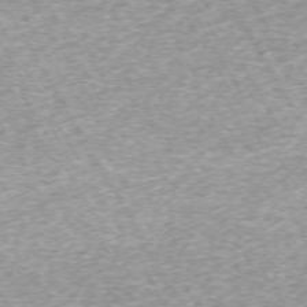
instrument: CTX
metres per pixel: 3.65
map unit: Hpe
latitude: -71.3321
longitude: 13.8422
